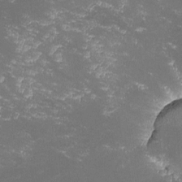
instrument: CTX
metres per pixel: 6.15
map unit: lHvf
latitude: -14.2740
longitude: -101.9717
